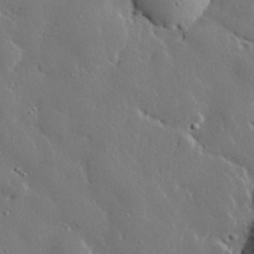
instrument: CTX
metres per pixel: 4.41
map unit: eHh
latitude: 30.2334
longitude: -80.8380
